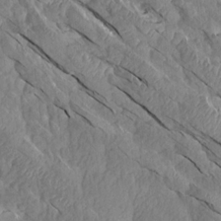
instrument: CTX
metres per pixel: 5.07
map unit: Aa
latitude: 14.9703
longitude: -145.1214
